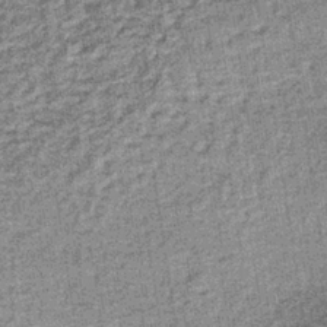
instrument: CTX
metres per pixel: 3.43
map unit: lHb
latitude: -36.9730
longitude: 65.4455
